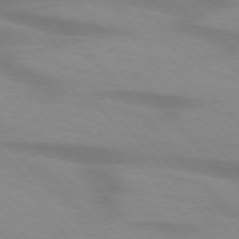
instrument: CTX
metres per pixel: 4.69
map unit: lApd
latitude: 74.1767
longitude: -60.4979
